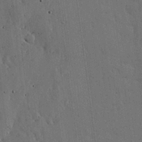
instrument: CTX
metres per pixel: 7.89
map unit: lHvf
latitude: 19.2348
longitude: -113.9717
